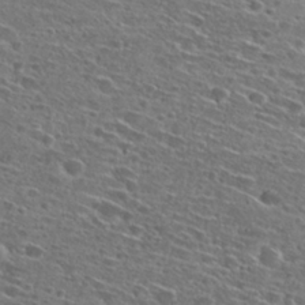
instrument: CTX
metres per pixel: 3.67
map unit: Hto
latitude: 27.0836
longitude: -46.6491
